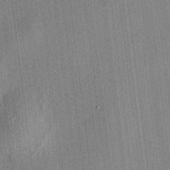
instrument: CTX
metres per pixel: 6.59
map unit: HNhu
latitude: 7.7072
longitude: 13.8045
